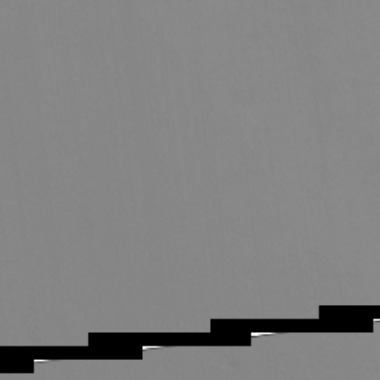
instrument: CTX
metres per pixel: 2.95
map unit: Ht
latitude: -8.6329
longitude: -34.8758
